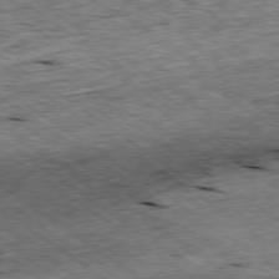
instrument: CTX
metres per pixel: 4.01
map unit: Ap
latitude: -79.2376
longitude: -87.4237
